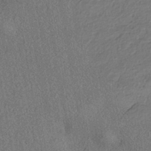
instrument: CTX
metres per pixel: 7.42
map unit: eHh
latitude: -41.8233
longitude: 121.0864
